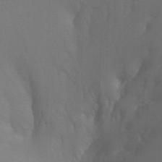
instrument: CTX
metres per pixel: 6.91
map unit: Ht
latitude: -3.9178
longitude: -26.9703
